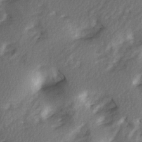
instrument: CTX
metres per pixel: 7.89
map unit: Ave
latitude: 2.3845
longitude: -110.6113
